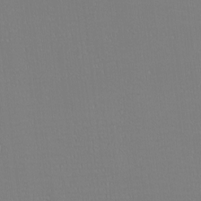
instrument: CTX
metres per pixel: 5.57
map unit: eHh
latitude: -6.4440
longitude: -83.3103
